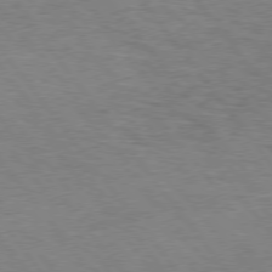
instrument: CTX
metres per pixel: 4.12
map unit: Hpe
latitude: 75.1592
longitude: -151.0836
